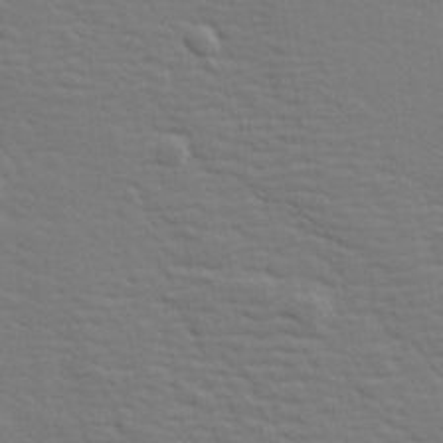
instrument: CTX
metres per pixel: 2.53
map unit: lHvf
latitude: 26.8002
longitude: 143.3509
